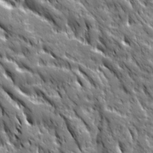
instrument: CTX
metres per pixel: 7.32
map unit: Ave
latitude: 19.8772
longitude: -134.8569
